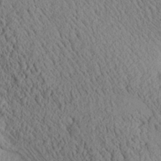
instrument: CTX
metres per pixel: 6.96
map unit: Aa
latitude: 25.0080
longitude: -133.8961
